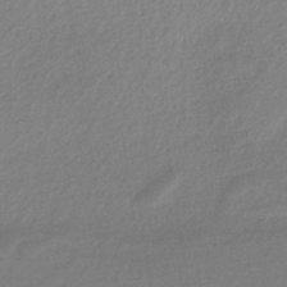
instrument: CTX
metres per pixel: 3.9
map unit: HNb
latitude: -37.2376
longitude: 56.7652
